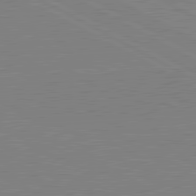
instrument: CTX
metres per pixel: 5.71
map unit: lApd
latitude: 81.0080
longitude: 151.5588
